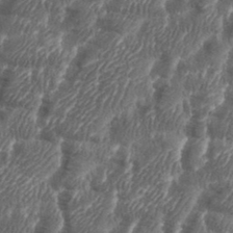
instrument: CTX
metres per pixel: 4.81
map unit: eHh
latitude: 36.1578
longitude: -137.1781
